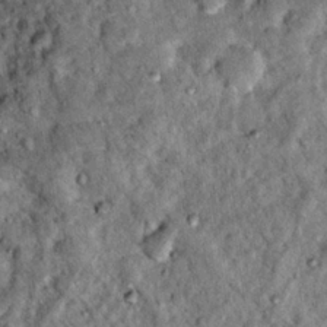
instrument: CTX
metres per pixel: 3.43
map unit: Hto
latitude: 14.7625
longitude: -35.5182
